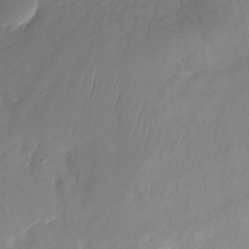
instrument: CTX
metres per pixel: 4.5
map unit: Nhu
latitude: -26.9352
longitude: -70.8947
